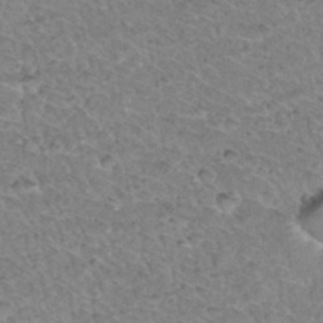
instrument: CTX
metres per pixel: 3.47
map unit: Hto
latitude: 34.8947
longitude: -48.1389
